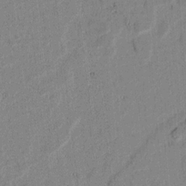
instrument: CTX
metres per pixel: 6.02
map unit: lAvf
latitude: 6.3845
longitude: 168.8974
